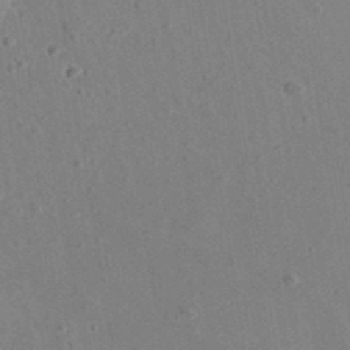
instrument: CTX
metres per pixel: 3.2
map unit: eAb
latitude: 35.9906
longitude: 111.1053
